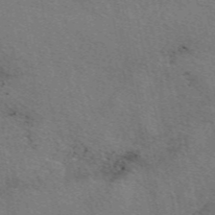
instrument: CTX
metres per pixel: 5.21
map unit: eAb
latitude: 50.7813
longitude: 109.6155
